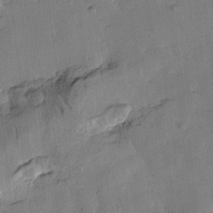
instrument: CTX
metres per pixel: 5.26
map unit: Htu
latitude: -2.2361
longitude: -175.9528
